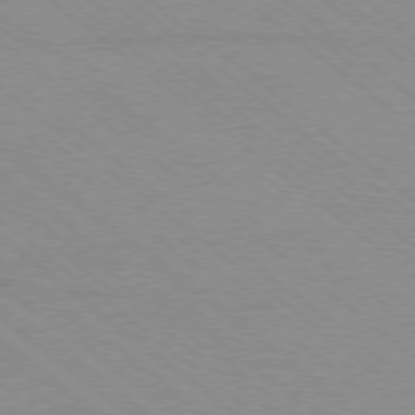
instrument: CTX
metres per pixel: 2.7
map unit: Ap
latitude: -78.8408
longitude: -65.0836
